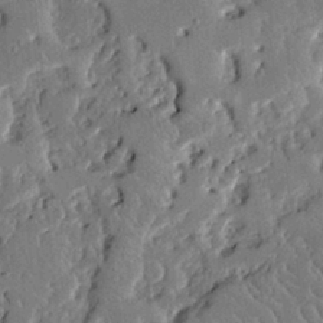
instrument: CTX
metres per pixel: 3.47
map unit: Aa
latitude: 12.5924
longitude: -126.4790
